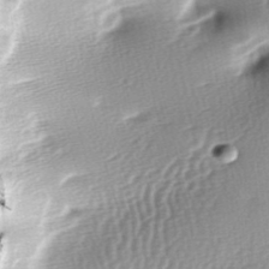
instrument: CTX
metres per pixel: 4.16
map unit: lAa
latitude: -7.6155
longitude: -126.2145
